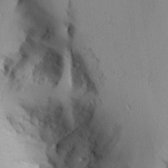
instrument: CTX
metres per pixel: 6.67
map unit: Aa
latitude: 25.0269
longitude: -129.1592
